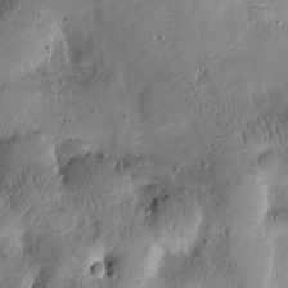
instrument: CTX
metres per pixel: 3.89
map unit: Htu
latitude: -1.6911
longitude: 171.0864
